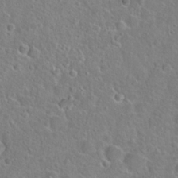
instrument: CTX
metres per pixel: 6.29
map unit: Hto
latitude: 23.0836
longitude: -46.5357
